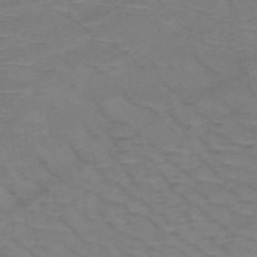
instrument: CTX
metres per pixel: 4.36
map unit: HNb
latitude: -53.6344
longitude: -44.3467
